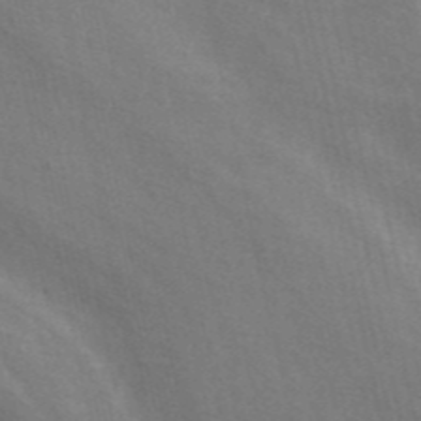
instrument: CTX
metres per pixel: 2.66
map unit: ANa
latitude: 42.7813
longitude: 46.8786
